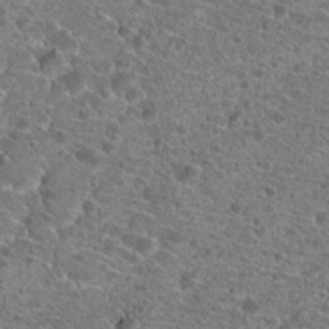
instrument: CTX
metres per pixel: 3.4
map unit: Hto
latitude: 19.9717
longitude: -41.3670
